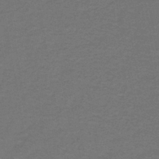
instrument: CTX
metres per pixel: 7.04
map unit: lHb
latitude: -42.5384
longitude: 53.9745
